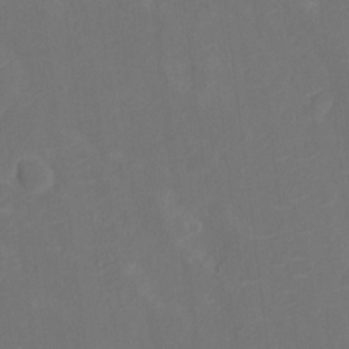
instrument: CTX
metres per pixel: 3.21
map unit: Ht
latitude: -11.2187
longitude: -23.6316
